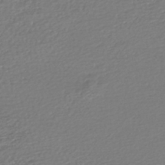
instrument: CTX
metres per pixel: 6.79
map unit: HNhu
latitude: -47.5021
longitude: 103.3321
